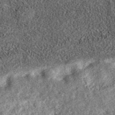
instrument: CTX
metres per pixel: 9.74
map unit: eAb
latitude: 37.2348
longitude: 106.8975
